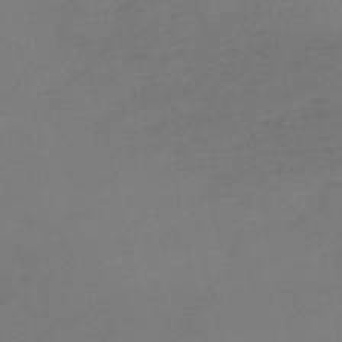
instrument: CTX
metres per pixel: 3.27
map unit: HNb
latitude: -55.8045
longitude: -42.7057
